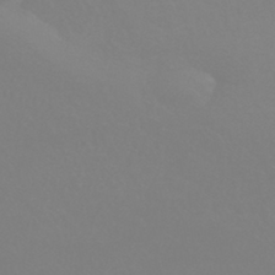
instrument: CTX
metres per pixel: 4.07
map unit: HNhu
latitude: -41.5588
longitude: 93.8044
